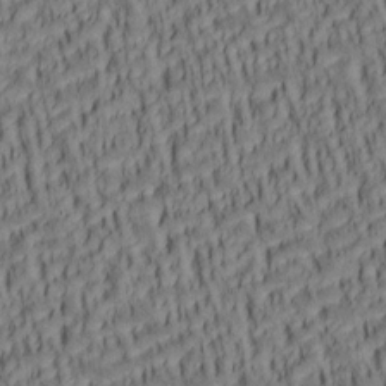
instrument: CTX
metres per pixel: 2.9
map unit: lAa
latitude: 5.6127
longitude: -115.2348
